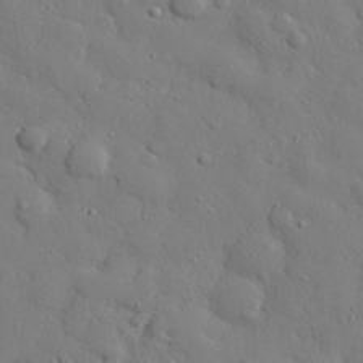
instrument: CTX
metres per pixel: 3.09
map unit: eHh
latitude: 27.7639
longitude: -78.3090
